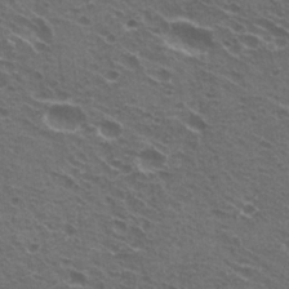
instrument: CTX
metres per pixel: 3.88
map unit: Hto
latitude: 22.4034
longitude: -31.9151
